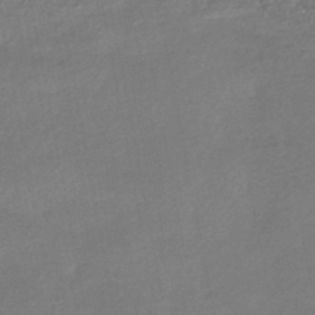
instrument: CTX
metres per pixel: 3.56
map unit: HNhu
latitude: -45.1809
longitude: 94.1983
